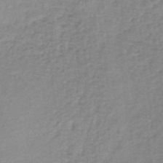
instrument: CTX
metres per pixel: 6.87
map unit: lHb
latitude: -35.2376
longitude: 60.1984
